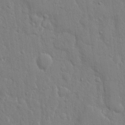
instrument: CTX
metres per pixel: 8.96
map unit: eHh
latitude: 12.5735
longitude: -70.2522
